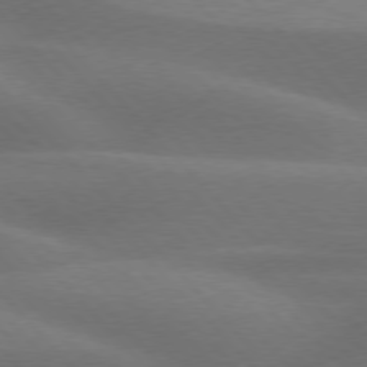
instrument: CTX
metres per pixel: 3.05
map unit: lApd
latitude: 76.3845
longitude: -59.4804
